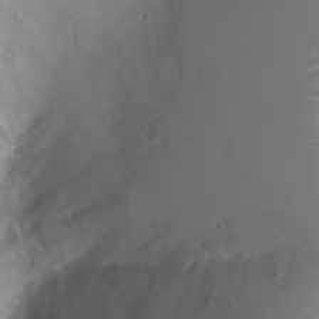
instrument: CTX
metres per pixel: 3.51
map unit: Nhu
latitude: -8.2550
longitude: -92.9513
